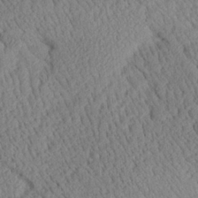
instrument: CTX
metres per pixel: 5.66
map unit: Aa
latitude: 24.8380
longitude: -134.5357
